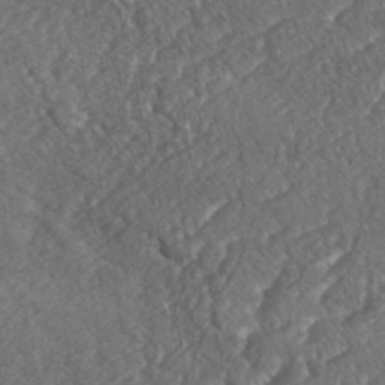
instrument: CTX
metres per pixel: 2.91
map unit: eHh
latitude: 37.1026
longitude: -138.9892
